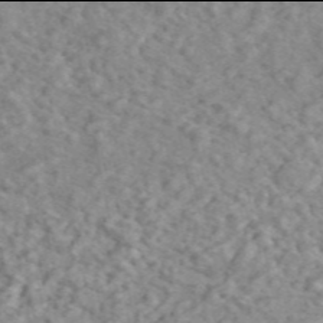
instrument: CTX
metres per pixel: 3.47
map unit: ANa
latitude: 45.9906
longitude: 29.2187
